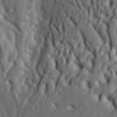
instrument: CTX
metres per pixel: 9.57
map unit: lAa
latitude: -7.4454
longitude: -124.0255
